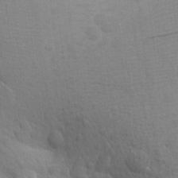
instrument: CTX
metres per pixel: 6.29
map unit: Aa
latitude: 26.9136
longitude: -143.2537
